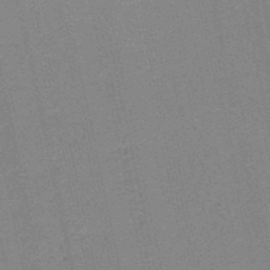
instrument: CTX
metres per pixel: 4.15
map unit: HNb
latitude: -52.7841
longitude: -42.6680
